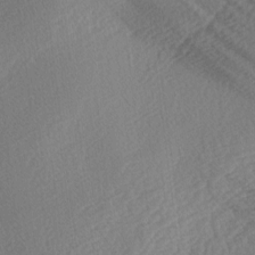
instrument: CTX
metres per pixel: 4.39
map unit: lAa
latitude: -2.7274
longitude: -127.5938
